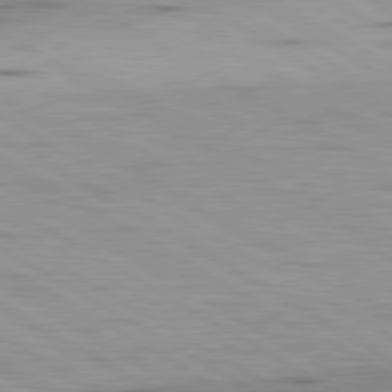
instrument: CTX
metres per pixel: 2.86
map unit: lApd
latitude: 80.1578
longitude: 157.8044
